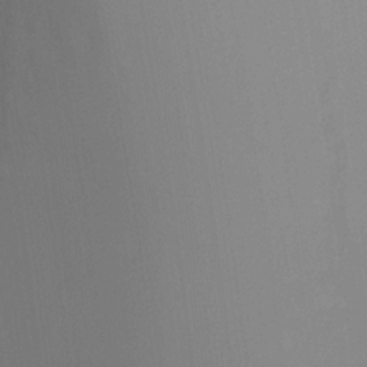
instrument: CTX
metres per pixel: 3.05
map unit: Ht
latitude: -6.9541
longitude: -31.4049
